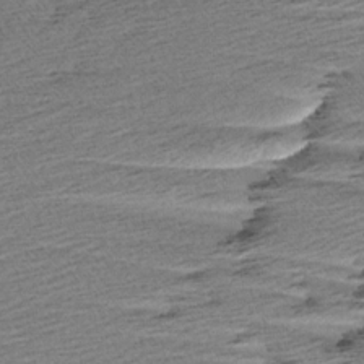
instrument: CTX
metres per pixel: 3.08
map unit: Aa
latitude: 6.5924
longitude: -137.0837
